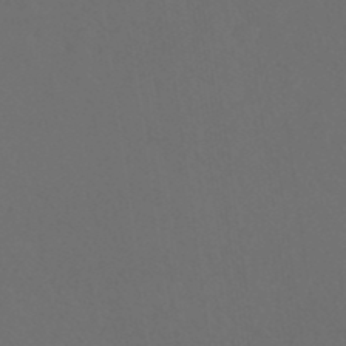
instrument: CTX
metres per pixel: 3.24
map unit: ANa
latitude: 39.6694
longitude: 20.9352
